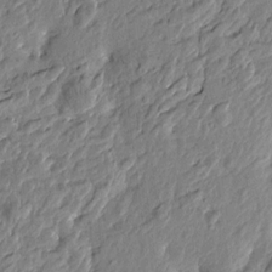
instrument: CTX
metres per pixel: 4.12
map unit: Htu
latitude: -2.8596
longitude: 179.7477
